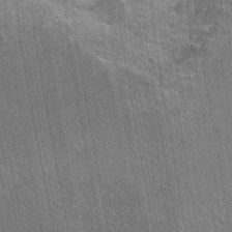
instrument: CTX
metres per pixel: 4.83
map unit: Hto
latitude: -3.9556
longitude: -35.4615
